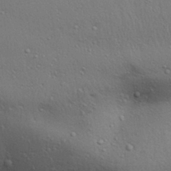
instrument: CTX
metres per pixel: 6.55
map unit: Aa
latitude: 30.9325
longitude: -145.7827
